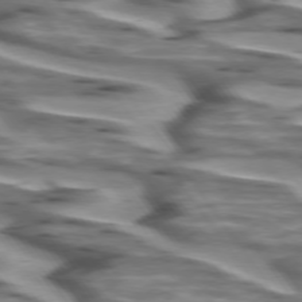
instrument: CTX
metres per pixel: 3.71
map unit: lApd
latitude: 74.4790
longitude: -57.8961
